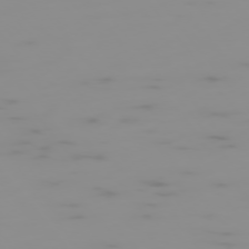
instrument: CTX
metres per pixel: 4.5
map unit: Hpe
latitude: -75.8990
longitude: -10.7057
